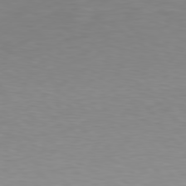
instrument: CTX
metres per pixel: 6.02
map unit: Hpe
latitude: 78.2901
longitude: -166.3467
